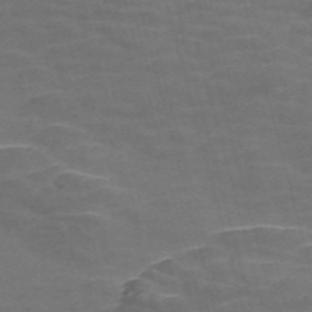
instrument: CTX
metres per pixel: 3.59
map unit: Nve
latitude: -57.8233
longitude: 65.6722
